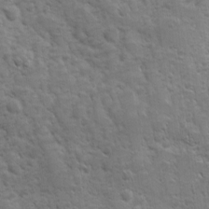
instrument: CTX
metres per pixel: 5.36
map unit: Ave
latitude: 10.4601
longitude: -103.6505
